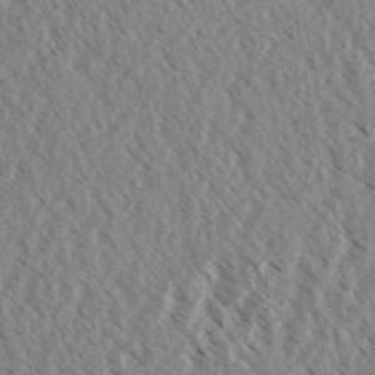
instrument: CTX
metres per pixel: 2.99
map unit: eHh
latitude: 34.2900
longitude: -140.5167
